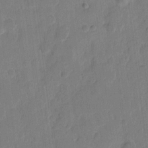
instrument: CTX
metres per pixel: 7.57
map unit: eHh
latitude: 9.0081
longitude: -64.9325
